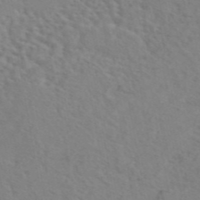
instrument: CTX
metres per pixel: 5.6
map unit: eAb
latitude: 45.1403
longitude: 112.8030
